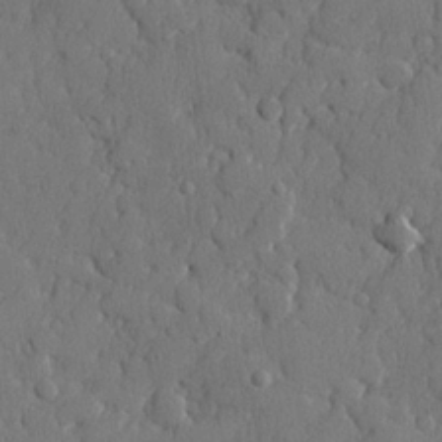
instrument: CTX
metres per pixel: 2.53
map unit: lHvf
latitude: 23.6883
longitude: 141.8989
